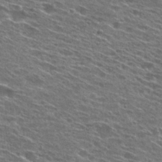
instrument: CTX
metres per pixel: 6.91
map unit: Hto
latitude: 27.1214
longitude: -45.9339
